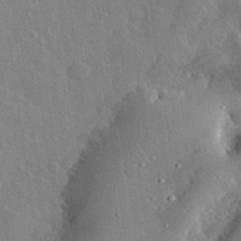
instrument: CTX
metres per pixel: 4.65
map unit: lHvf
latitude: 32.5924
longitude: -85.4049
